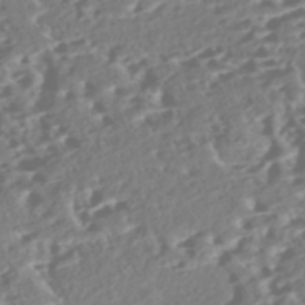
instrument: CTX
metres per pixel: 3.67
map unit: Nhe
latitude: -46.9919
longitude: -173.1025
